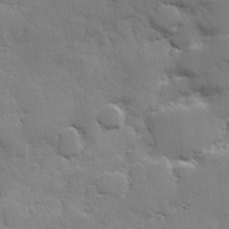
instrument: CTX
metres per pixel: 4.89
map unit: Hve
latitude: 25.9717
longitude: 148.7464
